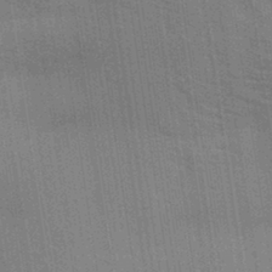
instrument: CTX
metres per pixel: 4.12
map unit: Aa
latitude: 32.7057
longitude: -139.9528
